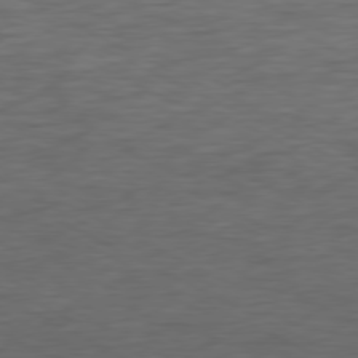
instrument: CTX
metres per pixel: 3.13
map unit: Ap
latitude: -77.1998
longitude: -74.5168
